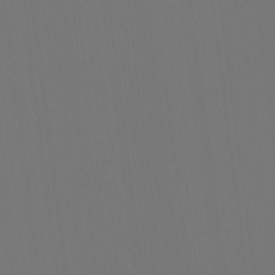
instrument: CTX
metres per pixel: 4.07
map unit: Htu
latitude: -14.1039
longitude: -48.4979
